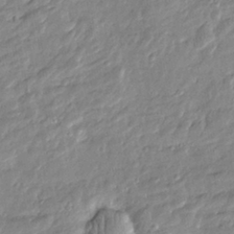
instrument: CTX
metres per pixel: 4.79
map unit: Htu
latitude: -6.2172
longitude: 174.5195
